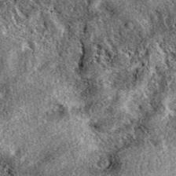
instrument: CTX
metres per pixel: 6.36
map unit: eAb
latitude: 38.9136
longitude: 111.2376
